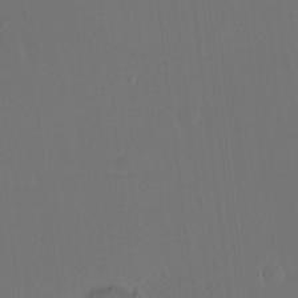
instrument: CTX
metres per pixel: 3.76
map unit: Hto
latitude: -13.2565
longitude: -41.3292
